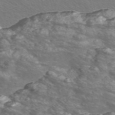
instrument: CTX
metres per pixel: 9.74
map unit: Nve
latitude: -56.4062
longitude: 53.0486
